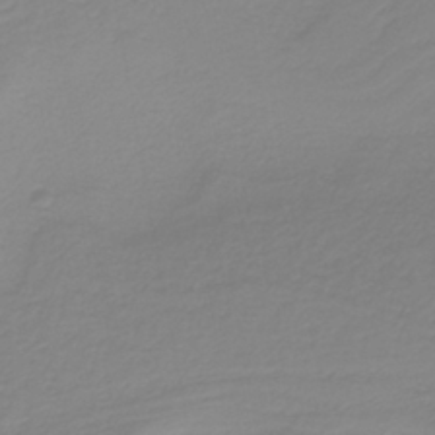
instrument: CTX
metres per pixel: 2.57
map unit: HNb
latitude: -37.1809
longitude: 54.1228
